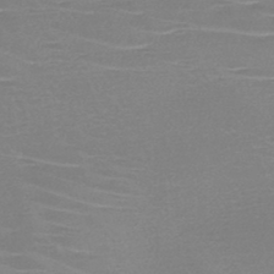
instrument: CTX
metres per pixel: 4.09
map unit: HNb
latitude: -46.0472
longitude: -41.9150
